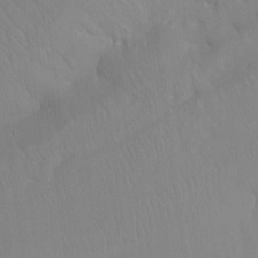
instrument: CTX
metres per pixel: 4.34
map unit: Ht
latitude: -15.5022
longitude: -43.4615
